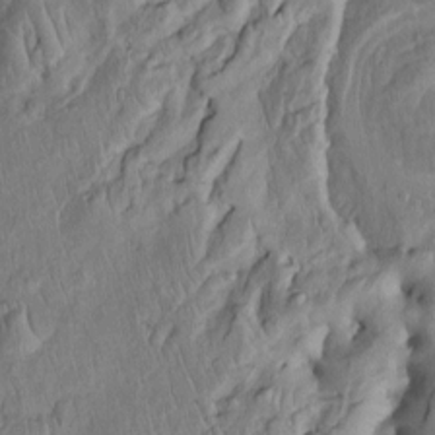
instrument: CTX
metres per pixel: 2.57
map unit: Htu
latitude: -5.6533
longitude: 153.0297
